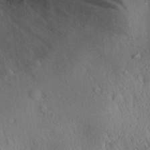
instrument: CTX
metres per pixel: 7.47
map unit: Aa
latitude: 29.6505
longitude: -137.2915
